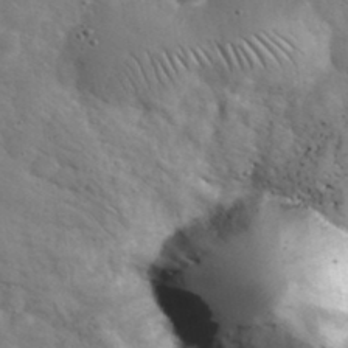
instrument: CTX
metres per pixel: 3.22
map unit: eHh
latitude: 36.7813
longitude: -67.5182
